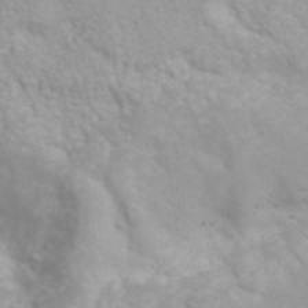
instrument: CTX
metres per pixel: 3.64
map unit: eHh
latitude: 33.2537
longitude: -59.4426
